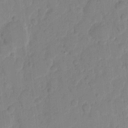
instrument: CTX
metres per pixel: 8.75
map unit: eHh
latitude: 10.1956
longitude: -65.5938
